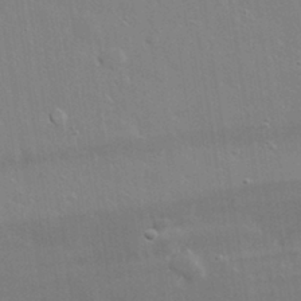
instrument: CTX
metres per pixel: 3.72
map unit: lHvf
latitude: 31.8206
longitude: -89.4994
